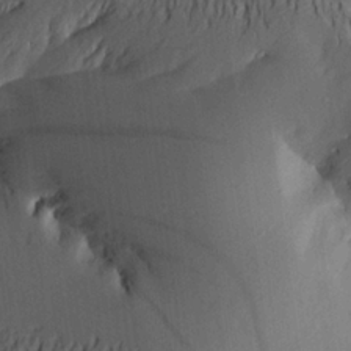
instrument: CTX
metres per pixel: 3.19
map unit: Aa
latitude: 22.4790
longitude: -147.1970
